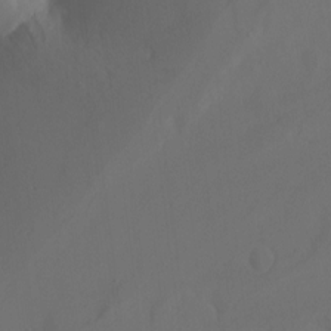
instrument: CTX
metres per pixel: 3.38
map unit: Nhu
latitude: -8.8030
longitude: -40.7813
